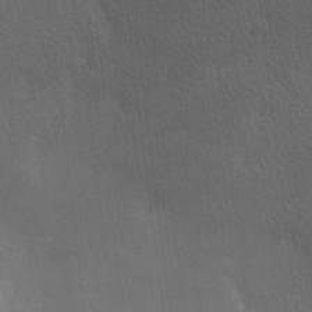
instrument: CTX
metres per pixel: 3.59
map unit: lAa
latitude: -6.5196
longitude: -121.6694
